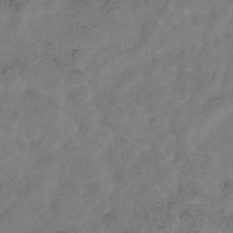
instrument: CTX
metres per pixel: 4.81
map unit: Hve
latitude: -35.1620
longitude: 89.8233
